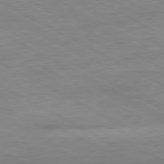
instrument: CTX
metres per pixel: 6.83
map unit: Ap
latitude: -80.8597
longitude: -93.2159
